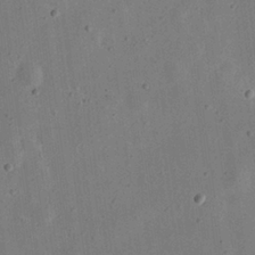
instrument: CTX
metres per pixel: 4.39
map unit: eHh
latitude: 24.6679
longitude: -68.8380
